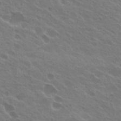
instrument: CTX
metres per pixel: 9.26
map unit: Hto
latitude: 24.3845
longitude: -38.3278
